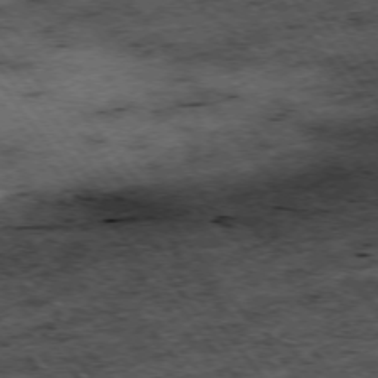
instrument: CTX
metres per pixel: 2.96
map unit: Hpe
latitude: -75.0487
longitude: 4.7841
